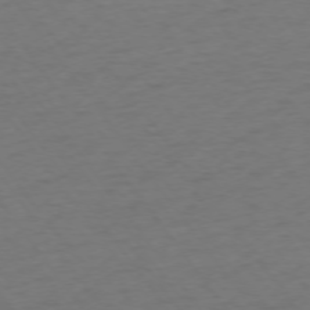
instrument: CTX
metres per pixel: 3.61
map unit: Ap
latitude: -74.7086
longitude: -71.4615
